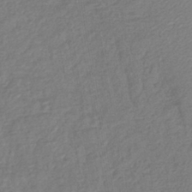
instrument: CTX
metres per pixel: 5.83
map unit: lHb
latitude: -41.1431
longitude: 72.6140
